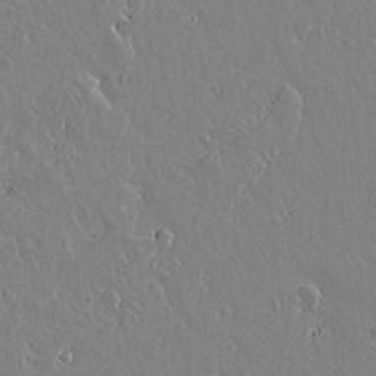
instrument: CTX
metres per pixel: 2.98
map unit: lAvf
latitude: 14.7813
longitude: -126.4979
